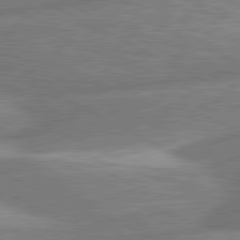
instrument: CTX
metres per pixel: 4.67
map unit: lApd
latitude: 80.6490
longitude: -167.1592
